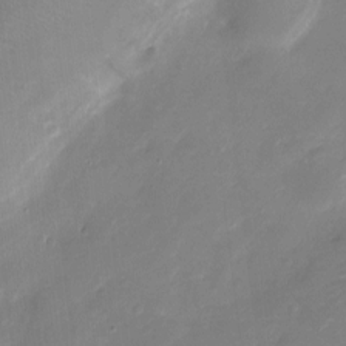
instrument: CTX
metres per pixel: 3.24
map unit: Ht
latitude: -6.6329
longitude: -25.6882
